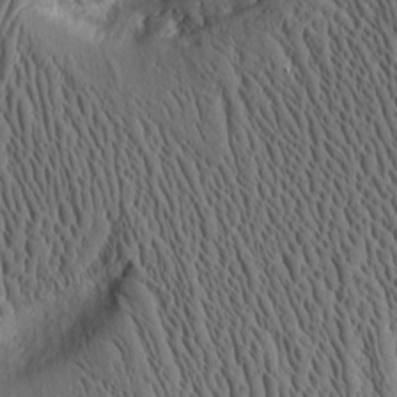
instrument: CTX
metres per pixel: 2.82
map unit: Aa
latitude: 9.7828
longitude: -129.7261
